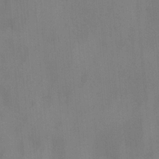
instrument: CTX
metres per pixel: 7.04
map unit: Ave
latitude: 2.4601
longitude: -112.5735
